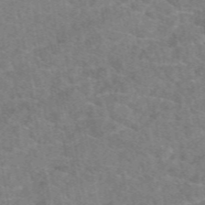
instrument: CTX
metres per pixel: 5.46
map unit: eAb
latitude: 49.2537
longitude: 110.8408
